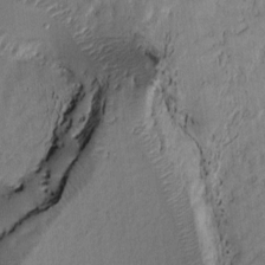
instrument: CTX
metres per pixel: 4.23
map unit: Htu
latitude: -3.0108
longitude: 167.5021
